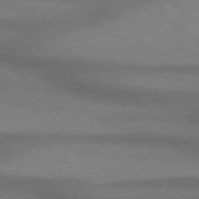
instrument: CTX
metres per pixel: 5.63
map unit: Hpe
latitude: 77.5371
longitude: -156.9324
